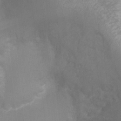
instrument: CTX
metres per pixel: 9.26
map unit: Ht
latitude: -3.6154
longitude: -28.4979
